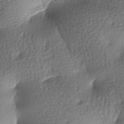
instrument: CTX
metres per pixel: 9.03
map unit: lAa
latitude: -7.6722
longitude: -127.3671
